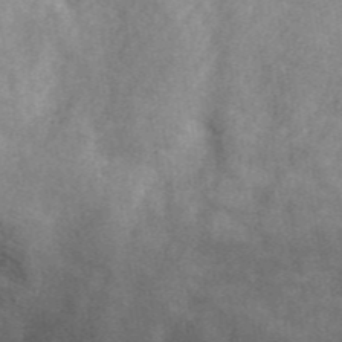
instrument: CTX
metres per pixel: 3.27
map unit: ANa
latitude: 45.9717
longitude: 37.6910
